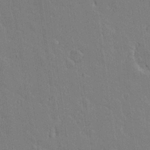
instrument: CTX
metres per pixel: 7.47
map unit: lAvf
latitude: 14.8758
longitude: -127.1214
